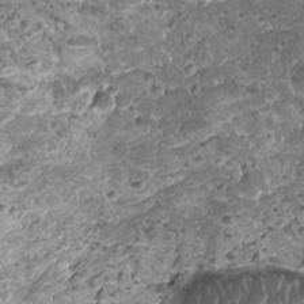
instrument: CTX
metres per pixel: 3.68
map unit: HNhu
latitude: 0.6112
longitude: 2.0850
